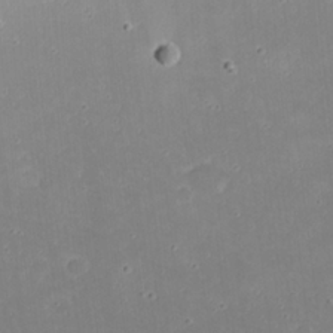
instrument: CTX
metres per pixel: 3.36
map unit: eHh
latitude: 21.0837
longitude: -71.6883
